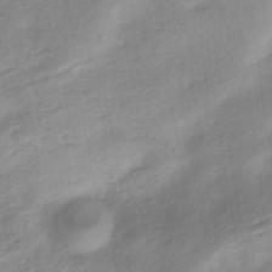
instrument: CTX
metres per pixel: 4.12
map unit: HNhu
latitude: -40.7652
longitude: 92.8786
